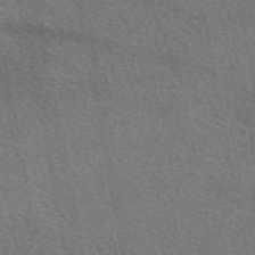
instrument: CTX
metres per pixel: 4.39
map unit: eAb
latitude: 50.3089
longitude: 119.9367
